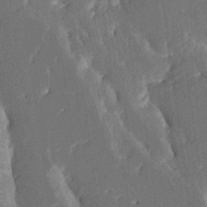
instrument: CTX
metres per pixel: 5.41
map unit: HNhu
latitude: 5.6316
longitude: -6.2522
